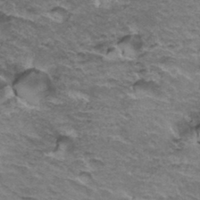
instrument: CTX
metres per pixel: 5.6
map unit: Hto
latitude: 35.8772
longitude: -42.4790
